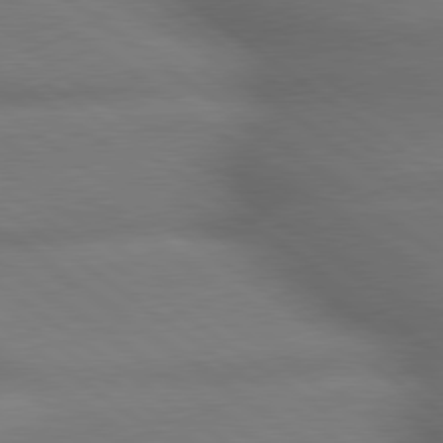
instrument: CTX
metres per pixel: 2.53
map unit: lApd
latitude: 79.4994
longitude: -167.9717
